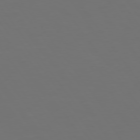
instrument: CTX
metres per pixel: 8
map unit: Hpe
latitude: 74.9325
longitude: -124.6868
